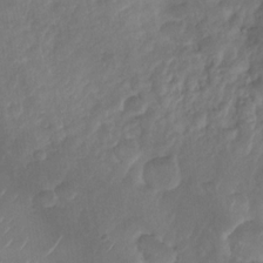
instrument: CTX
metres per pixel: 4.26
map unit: Nhu
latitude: -29.2754
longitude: -63.1970
